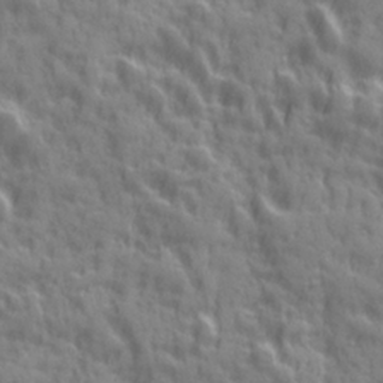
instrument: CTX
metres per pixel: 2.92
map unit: Ave
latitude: 19.5938
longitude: -132.3656
